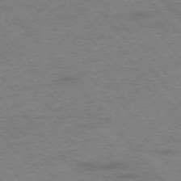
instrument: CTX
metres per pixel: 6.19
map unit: Hpe
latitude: -75.9178
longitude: -14.4601
